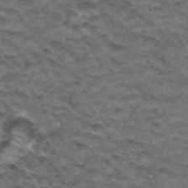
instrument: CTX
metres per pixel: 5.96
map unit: Hto
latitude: 32.3467
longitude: -48.2334
